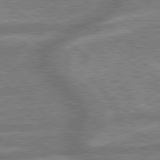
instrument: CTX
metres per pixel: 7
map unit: lApd
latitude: 79.6883
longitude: -170.2522
